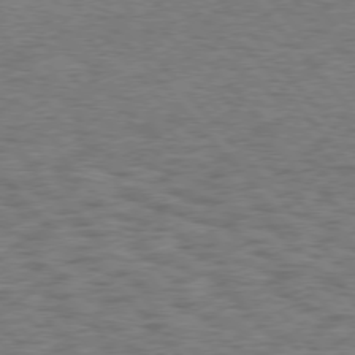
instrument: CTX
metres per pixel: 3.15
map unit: Hpe
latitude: 75.6127
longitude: -135.6316
